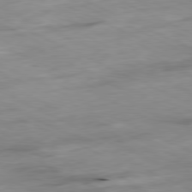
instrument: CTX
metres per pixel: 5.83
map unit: Ap
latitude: -81.1620
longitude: -87.9339
